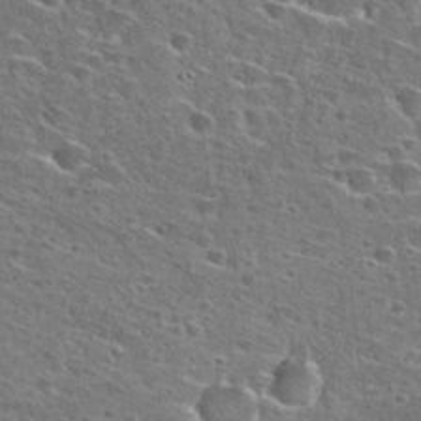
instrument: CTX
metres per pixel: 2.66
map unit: Hto
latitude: 27.3671
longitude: -47.2726
